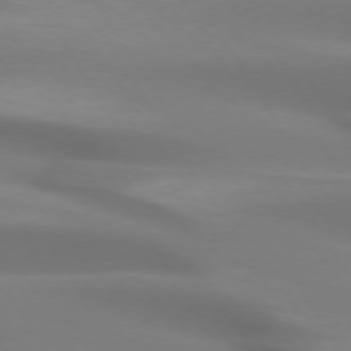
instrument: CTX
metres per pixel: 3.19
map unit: lApd
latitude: 74.0633
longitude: -50.3656
